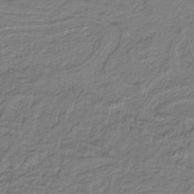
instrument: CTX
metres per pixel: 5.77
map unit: HNb
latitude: -37.0486
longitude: 57.4076
